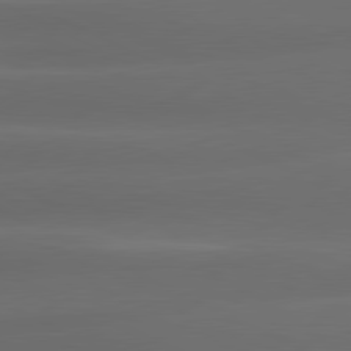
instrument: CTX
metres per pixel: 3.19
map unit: lApd
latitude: 80.9514
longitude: -142.6113
